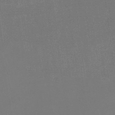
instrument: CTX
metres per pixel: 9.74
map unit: HNb
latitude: -45.4832
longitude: -35.5371
